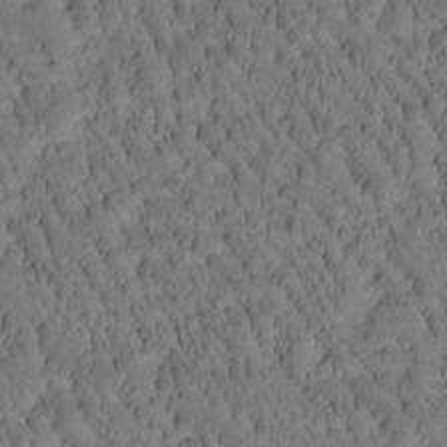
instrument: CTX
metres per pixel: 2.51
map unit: Htu
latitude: -2.7085
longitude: 171.8045
